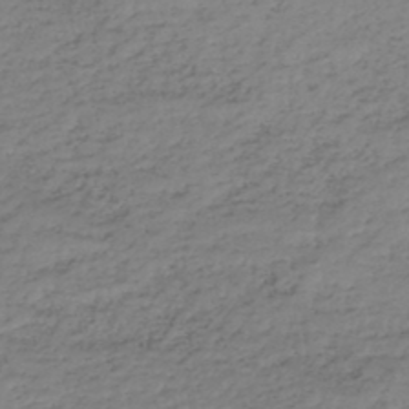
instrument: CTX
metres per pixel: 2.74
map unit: HNhu
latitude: -46.6329
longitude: 30.3495
